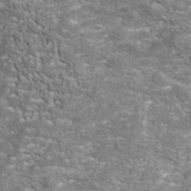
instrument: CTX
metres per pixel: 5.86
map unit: Nhu
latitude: -40.4818
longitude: -85.0648
